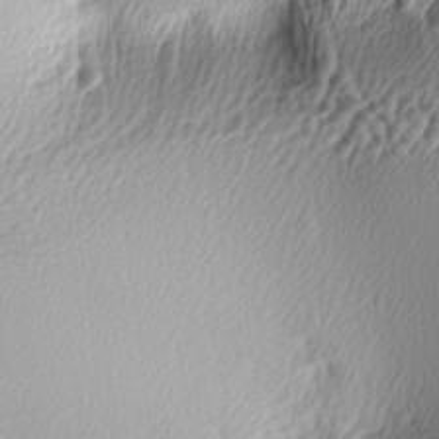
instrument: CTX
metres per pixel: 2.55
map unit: lAa
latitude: -5.5399
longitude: -122.9892
